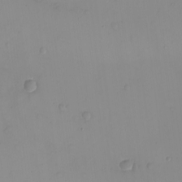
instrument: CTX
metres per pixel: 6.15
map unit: eHh
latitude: -9.7289
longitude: -66.2522
